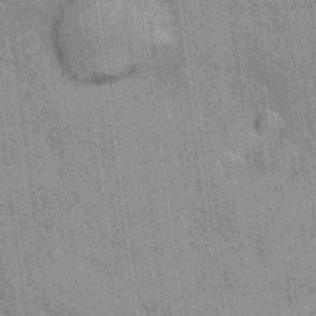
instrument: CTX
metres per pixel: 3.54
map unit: Nhu
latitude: 13.8017
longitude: -35.9906
